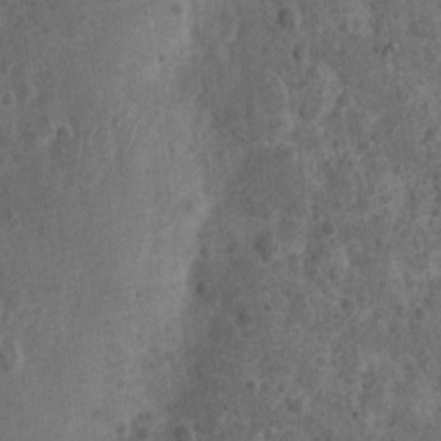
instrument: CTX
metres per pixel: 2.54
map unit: Nhu
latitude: 2.2711
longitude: -16.3278
